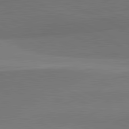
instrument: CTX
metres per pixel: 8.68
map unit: lApd
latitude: 81.8772
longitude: 154.9731
